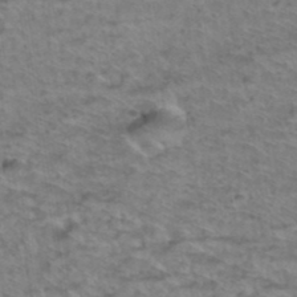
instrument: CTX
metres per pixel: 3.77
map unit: Hto
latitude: 38.2333
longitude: -45.4804
